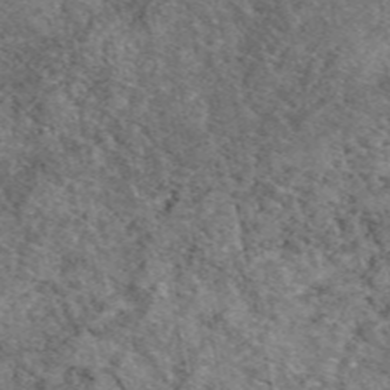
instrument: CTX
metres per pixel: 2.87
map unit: eAb
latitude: 49.3860
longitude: 113.9745
